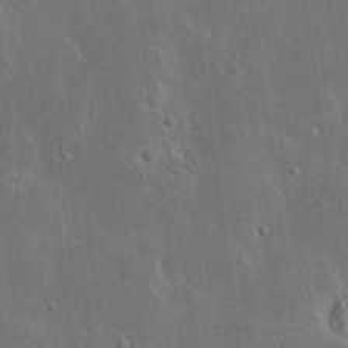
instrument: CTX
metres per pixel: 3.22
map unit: Nhu
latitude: 19.1970
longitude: -72.8191
